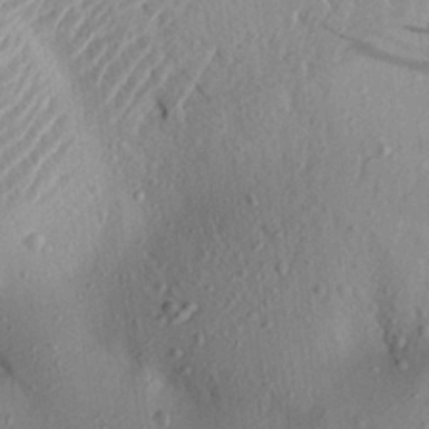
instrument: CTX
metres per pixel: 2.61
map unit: Aa
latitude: 21.7072
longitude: -148.1011
